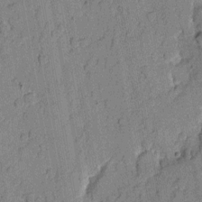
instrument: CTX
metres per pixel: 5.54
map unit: eHh
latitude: 7.8205
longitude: -66.1199
